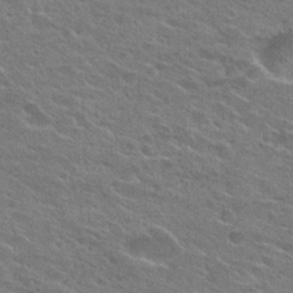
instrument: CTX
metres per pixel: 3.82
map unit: Hto
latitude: 25.7071
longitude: -44.0633
